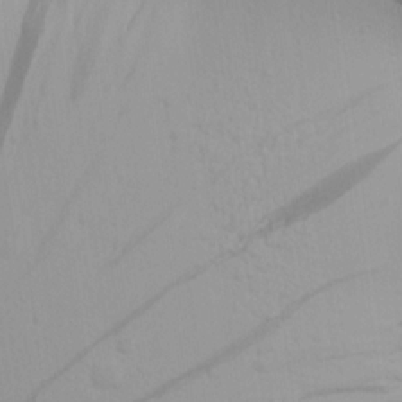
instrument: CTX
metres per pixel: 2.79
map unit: Aa
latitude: 16.1389
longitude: -143.5182
